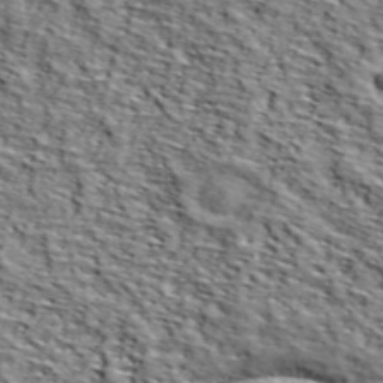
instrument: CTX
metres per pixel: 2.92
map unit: lHvf
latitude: 39.0836
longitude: -87.0647
